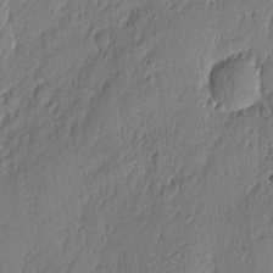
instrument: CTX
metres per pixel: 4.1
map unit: eHh
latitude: 4.1389
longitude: -76.4223
